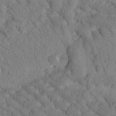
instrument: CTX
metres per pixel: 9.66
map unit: Htu
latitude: -1.0865
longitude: 172.5385
